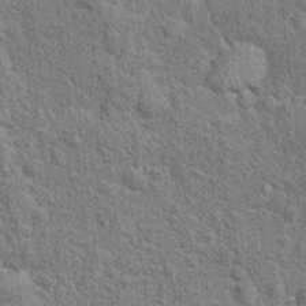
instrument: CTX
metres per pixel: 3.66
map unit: Hto
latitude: 15.9906
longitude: -41.0836
